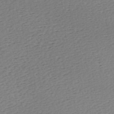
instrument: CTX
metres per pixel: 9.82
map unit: Ave
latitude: -6.6707
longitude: -123.4237
